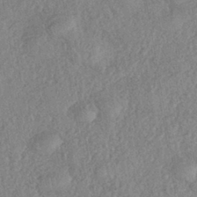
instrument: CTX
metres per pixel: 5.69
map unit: eHh
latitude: -42.4440
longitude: 118.0283
